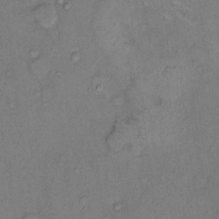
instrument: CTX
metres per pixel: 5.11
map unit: eHh
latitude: 10.2712
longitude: -62.1011
